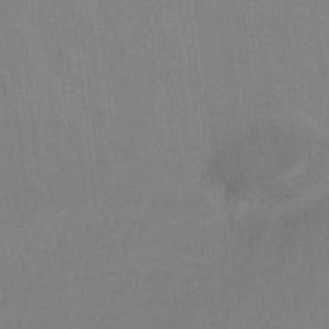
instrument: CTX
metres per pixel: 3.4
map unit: Hto
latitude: -11.5021
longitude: -38.6301
